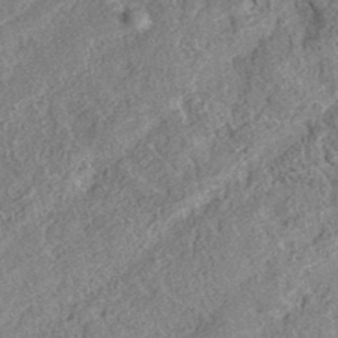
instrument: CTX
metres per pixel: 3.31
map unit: eAb
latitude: 36.6113
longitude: 113.0676
